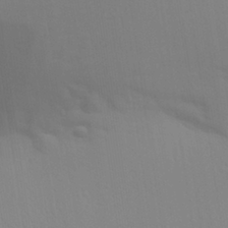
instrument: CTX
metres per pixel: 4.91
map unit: Aa
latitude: 28.9891
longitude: -135.1214
